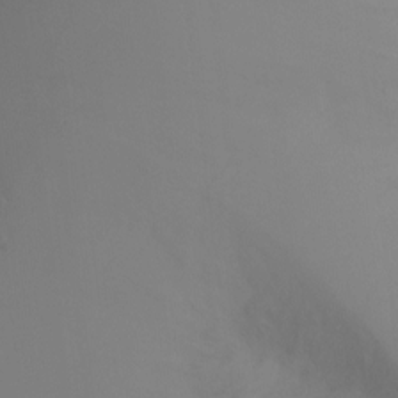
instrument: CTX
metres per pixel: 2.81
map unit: Ht
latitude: -7.8989
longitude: -27.6127
